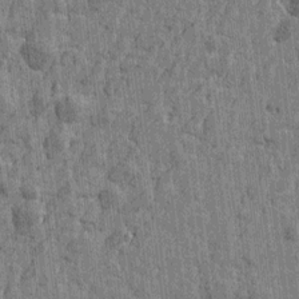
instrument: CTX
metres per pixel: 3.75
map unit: Htu
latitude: -4.2928
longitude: -179.4049
